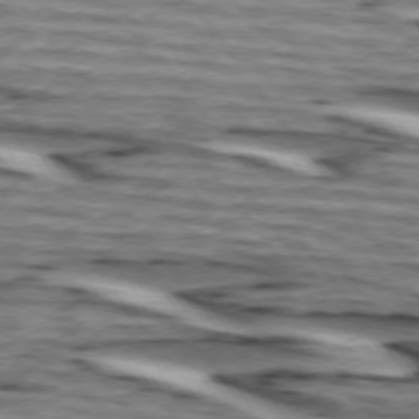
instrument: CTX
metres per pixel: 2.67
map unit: lApd
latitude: 74.4412
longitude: -72.2334
